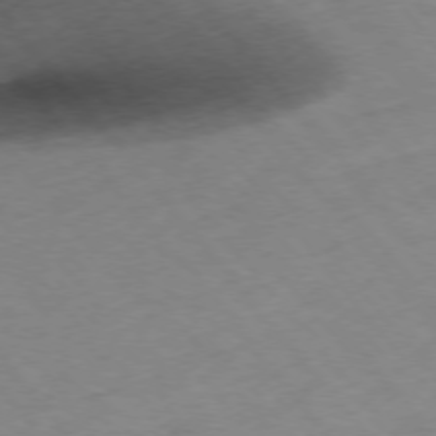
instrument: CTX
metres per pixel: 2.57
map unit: Hpe
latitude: -76.4440
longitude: -18.4601
